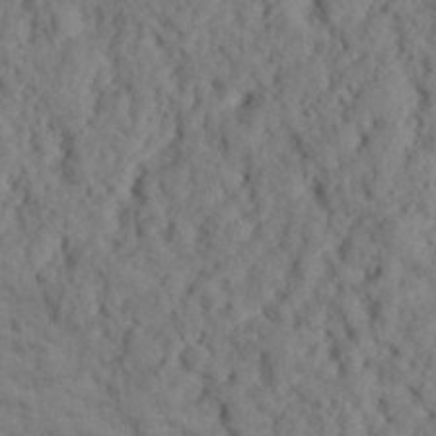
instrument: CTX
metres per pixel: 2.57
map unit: eHh
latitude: 25.1214
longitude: -79.2726
